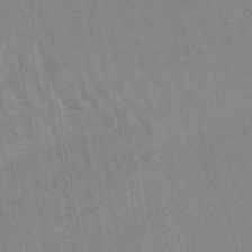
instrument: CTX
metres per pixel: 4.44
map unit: lHb
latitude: -45.8611
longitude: 78.3306
